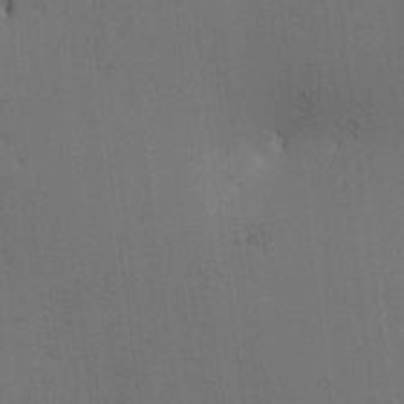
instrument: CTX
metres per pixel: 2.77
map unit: lAa
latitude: 12.3656
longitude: -108.1011
